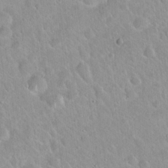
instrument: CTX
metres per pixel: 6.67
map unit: Hto
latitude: 20.5168
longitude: -52.4979
